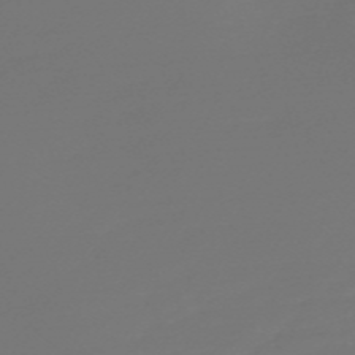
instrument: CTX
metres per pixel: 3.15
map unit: Nve
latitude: -58.2928
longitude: 56.3495
